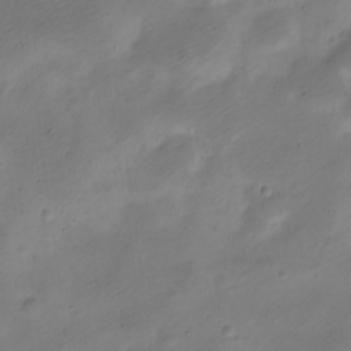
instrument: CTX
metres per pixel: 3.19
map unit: Nve
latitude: -24.6140
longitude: 105.7288
